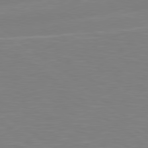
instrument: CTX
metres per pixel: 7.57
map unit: Hpe
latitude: 78.9514
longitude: -148.8191
